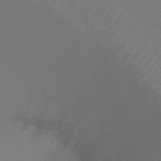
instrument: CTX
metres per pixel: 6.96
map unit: Ht
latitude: -9.6911
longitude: -33.6127
